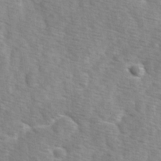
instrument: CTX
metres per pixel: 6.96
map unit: Ave
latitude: 1.3859
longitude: -111.8772
